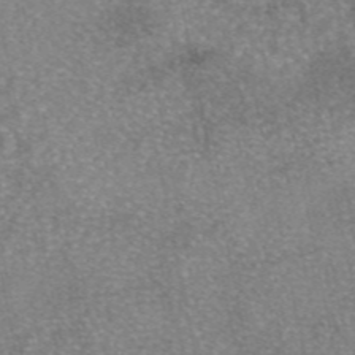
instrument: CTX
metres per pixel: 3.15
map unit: eAb
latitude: 46.1767
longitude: 105.1998
